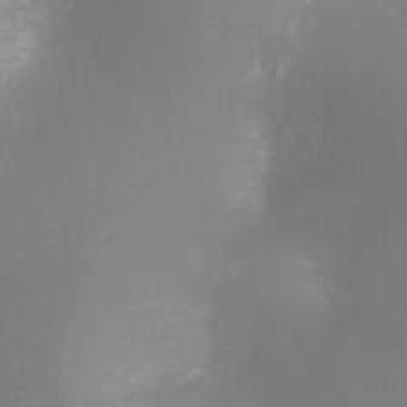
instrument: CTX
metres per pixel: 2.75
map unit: Ht
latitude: -6.4818
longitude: -29.0080
